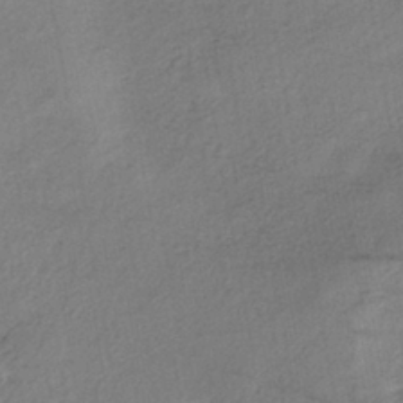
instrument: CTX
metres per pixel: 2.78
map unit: eHh
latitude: -41.4454
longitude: 119.7100
